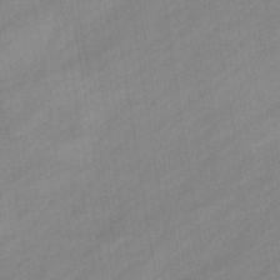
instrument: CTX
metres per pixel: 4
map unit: eHb
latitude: -37.5021
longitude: 79.6721
